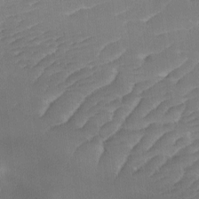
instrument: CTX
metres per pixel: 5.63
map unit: Ave
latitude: -9.6722
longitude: -123.3293
